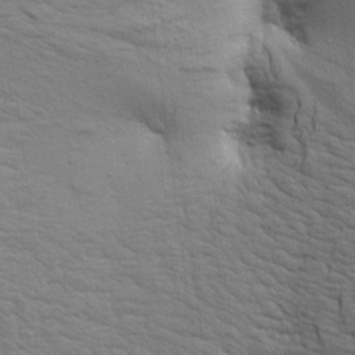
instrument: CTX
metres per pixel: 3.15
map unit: Aa
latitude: 19.7071
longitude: -141.7071
